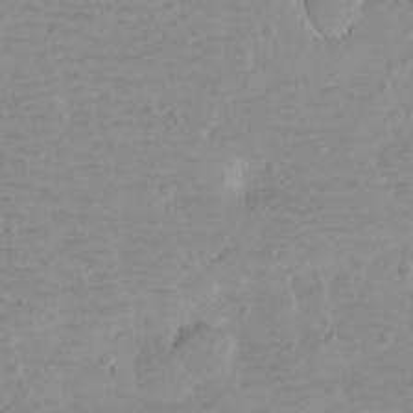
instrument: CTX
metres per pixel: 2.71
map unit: Ht
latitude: -8.8030
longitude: -35.9906
